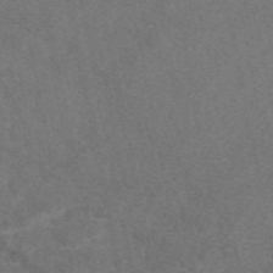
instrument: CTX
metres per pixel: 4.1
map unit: eAb
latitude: 47.9906
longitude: 109.5777
